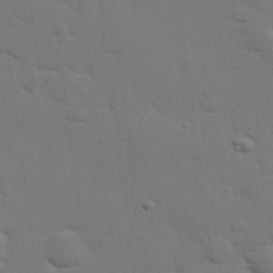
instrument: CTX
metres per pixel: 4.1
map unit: eHh
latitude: 26.5735
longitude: -81.6883
